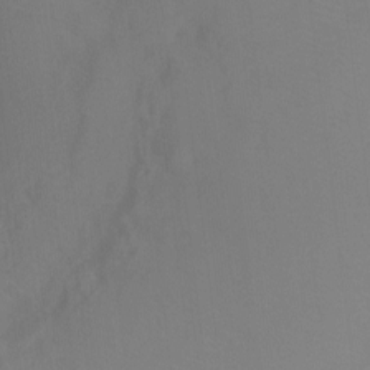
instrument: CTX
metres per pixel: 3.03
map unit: Ht
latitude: -4.7274
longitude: -27.8395
